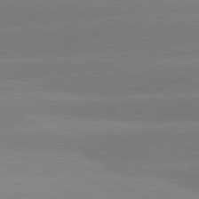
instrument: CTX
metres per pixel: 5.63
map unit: lApd
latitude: 80.7624
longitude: -150.5545
